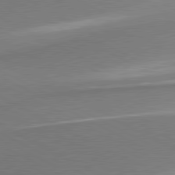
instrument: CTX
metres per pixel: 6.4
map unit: lApd
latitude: 80.4601
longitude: 167.1242
